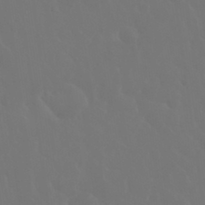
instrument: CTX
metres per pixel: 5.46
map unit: eHh
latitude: 34.1388
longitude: -58.4979
